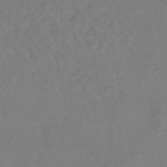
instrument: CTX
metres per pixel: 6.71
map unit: lHb
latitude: -48.0094
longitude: 71.3132
